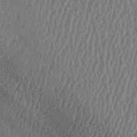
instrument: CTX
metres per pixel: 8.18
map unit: lAa
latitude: -6.9730
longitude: -130.2145
